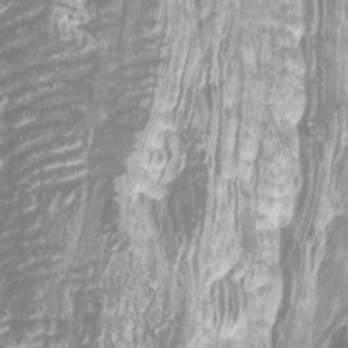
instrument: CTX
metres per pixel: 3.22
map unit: Htu
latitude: -10.9542
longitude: -73.9150
